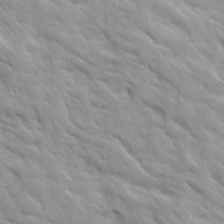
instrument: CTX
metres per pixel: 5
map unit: Ave
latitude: 16.1011
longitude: -131.8962
